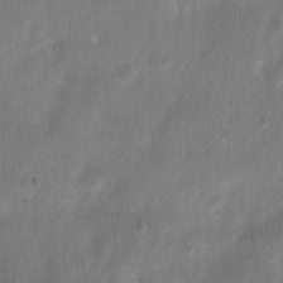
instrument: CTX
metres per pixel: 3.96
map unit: Ht
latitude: 4.3467
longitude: -21.3670
